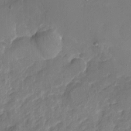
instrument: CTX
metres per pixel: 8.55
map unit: Nhu
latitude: -16.5007
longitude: -57.8205
